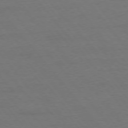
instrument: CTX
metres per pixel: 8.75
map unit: Ap
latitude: -76.3684
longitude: -88.8569
